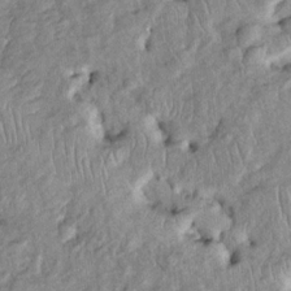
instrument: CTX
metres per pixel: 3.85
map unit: Htu
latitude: -5.4643
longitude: 154.7463
